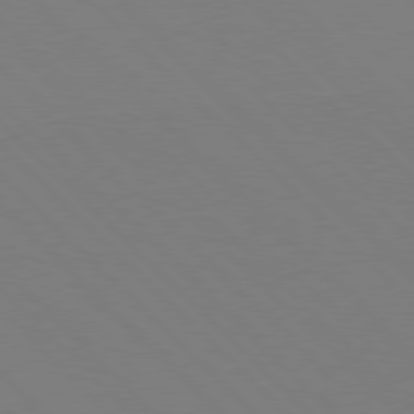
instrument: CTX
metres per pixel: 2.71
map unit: Hpe
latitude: 77.3103
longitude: -125.6505
